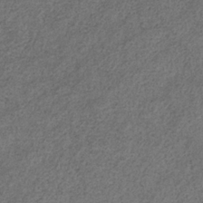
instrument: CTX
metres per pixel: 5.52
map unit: HNb
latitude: -32.5763
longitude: 56.4251
